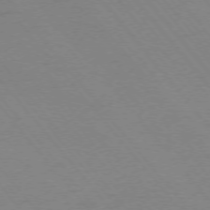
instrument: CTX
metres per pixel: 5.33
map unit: Ap
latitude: -75.5777
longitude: -69.3671
